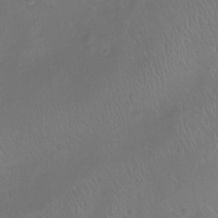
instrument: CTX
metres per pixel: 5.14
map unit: Ht
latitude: -10.0283
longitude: -20.8191
